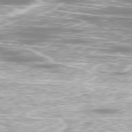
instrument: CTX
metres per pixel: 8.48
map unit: Ap
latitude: -79.8422
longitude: -61.1592
